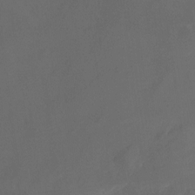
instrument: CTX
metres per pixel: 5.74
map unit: Ht
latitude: -10.3495
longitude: -46.5357
